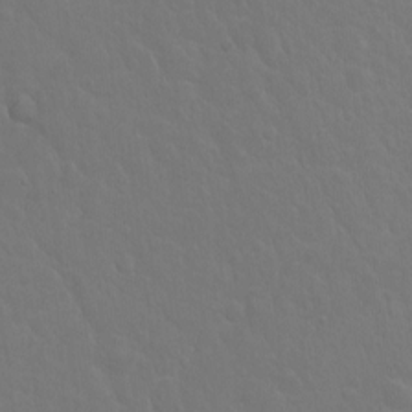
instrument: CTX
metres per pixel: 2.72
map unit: Hto
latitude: -3.2564
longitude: -35.4237
